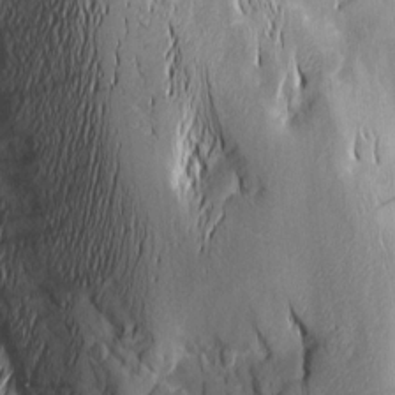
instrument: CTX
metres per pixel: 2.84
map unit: Nhu
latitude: -5.4643
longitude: -150.3845
